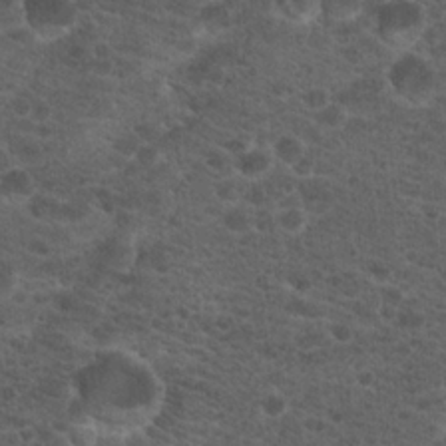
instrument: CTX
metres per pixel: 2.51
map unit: Hto
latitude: 18.4601
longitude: -36.8569
